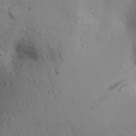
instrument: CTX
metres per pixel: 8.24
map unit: Aa
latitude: 26.2334
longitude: -148.3845
